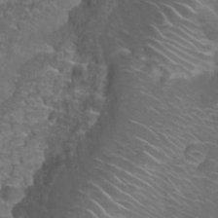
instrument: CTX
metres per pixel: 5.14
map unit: Nhu
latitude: 27.7639
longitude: -60.9324
